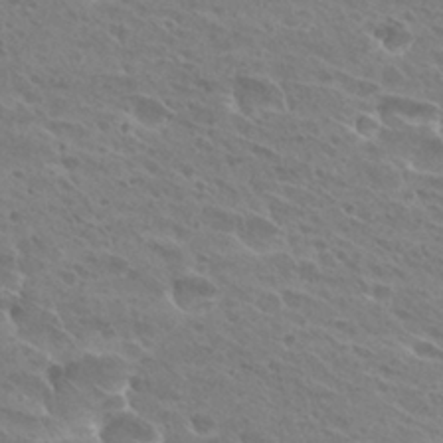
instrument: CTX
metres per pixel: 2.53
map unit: Hto
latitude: 27.8583
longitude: -39.4804
